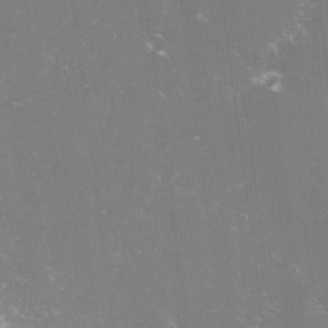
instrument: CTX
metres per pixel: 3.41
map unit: lHvf
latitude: -15.0298
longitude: -101.1214
